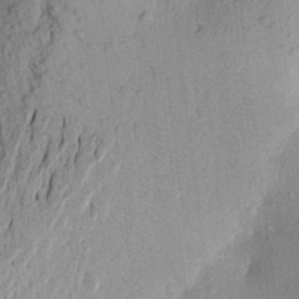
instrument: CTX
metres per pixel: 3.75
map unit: Aa
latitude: 20.3468
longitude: -149.5371
